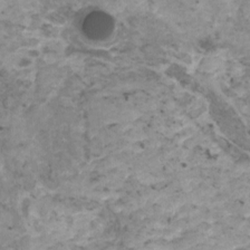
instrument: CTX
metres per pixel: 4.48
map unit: HNhu
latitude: 1.0647
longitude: 2.9919
